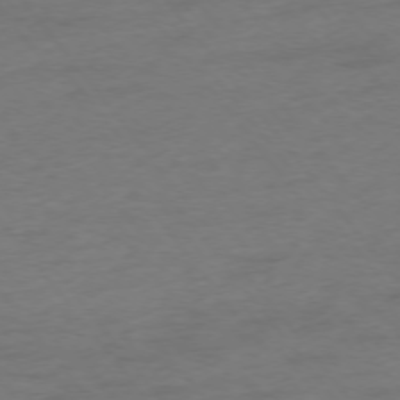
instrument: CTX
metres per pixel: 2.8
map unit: Ap
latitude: -75.5022
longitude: -72.8569
